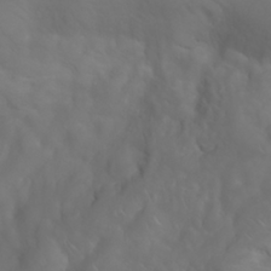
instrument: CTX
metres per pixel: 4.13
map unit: Nhu
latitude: 23.8772
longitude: -61.6127
